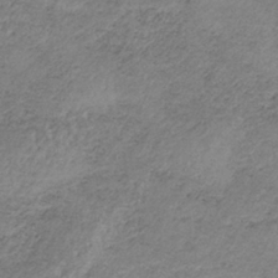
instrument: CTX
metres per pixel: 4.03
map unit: HNb
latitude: -33.8045
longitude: 61.4265
